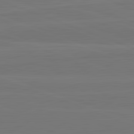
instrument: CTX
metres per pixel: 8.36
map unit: lApd
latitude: 82.4412
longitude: 164.7841
